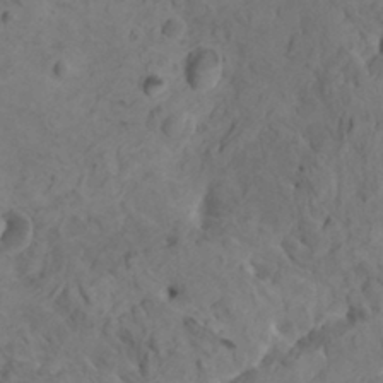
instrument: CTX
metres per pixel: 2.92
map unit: HNhu
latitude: 6.9514
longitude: -0.8002
